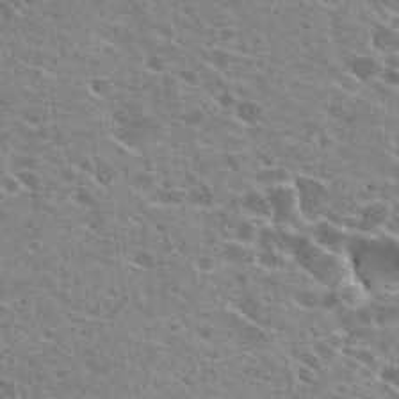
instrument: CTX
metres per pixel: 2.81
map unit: Hto
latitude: 23.6316
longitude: -42.7813
